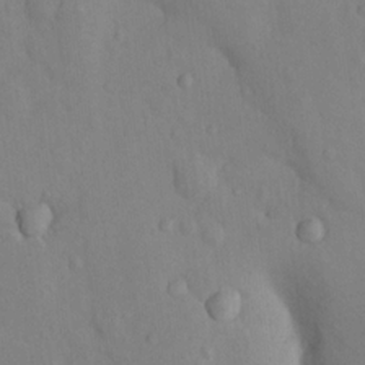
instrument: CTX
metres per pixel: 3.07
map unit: Nhu
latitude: 13.0837
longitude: -29.4615
